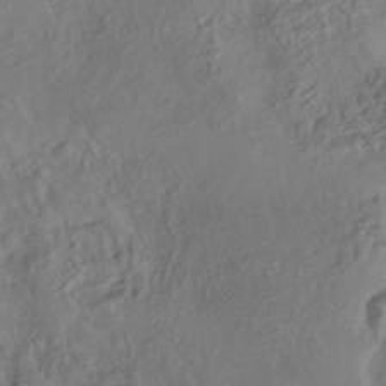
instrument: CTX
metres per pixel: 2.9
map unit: HNhu
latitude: -39.6533
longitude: 107.7289
